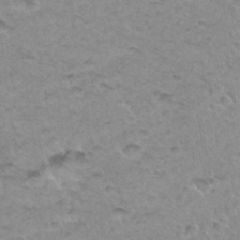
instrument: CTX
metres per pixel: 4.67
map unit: Hto
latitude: 34.7435
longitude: -48.4412
